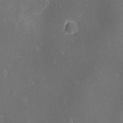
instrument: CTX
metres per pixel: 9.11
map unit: eHh
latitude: -1.7667
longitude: -80.8191
